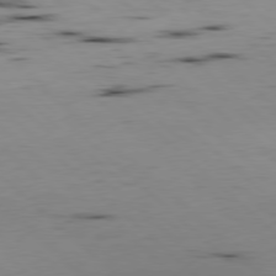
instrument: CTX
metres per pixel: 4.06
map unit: Hpe
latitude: -79.5777
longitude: 8.9164
